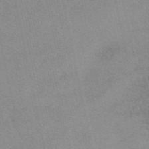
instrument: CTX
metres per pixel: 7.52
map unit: eAb
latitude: 49.6883
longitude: 105.8233
